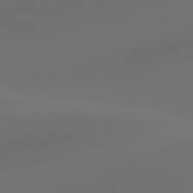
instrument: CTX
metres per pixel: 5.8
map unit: lApd
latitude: 80.5168
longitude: -85.5182
